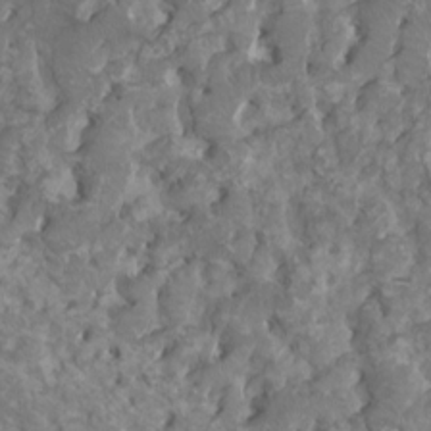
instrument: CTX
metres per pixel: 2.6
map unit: HNhu
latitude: 1.8205
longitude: 7.7100
